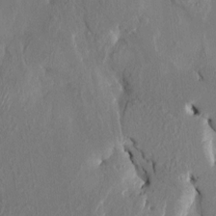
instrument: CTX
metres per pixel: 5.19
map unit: HNhu
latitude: 4.1389
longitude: -8.2334
